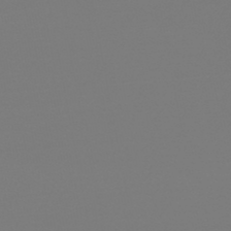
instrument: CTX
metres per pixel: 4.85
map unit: lHb
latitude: -46.3117
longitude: 74.7464
